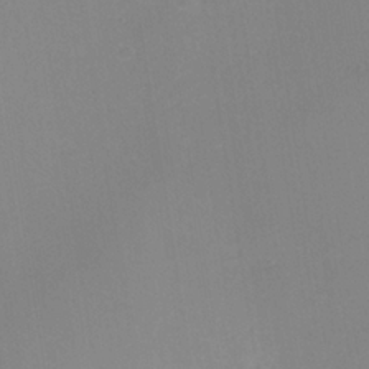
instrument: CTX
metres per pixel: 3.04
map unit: Nhe
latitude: -37.1809
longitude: -112.7813
